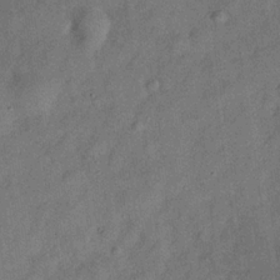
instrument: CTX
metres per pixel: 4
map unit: Hve
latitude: -31.9556
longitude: 92.0283
